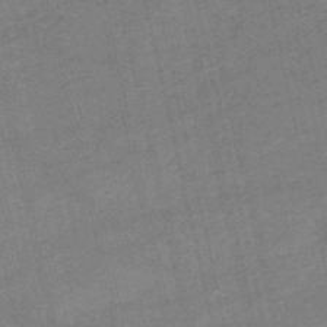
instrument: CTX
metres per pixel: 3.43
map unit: HNb
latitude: -53.1242
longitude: -41.1970
